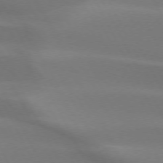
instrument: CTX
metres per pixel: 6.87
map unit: lApd
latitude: 73.3104
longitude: -49.3104
